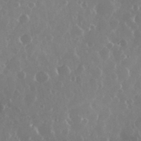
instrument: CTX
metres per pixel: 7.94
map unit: eHh
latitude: 34.5923
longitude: -58.9514
